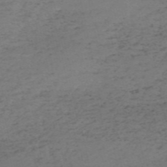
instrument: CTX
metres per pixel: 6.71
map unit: HNb
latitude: -55.6911
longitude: -43.7261
